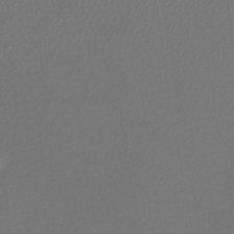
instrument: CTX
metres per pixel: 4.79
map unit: lHb
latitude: -43.5777
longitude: 70.6141
